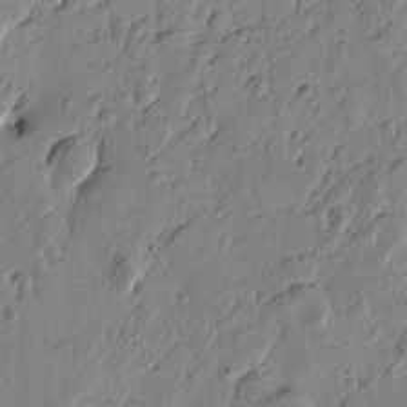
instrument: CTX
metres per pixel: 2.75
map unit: Htu
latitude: -1.3510
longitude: -177.3859
